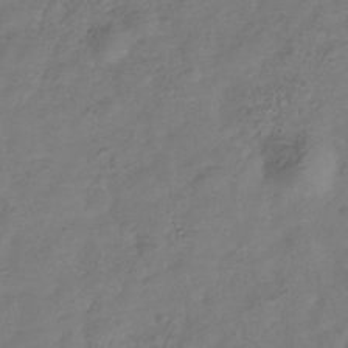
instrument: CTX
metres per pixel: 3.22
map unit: Hve
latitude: -33.8989
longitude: 90.9542
